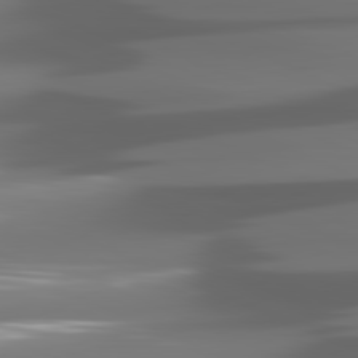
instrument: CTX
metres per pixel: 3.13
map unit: lApd
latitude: 81.2537
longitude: -142.3656
